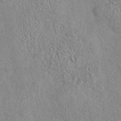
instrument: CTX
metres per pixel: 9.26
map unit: eAb
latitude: 42.5357
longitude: 104.1039
